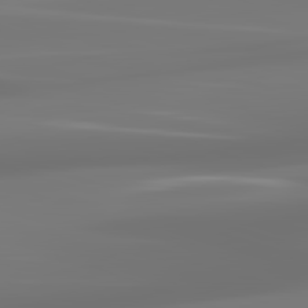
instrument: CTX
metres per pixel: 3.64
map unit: lApd
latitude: 83.1592
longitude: -131.8584
